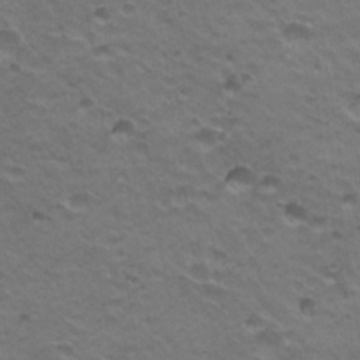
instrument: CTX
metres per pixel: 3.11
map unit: Hto
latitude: 21.3104
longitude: -32.3845
